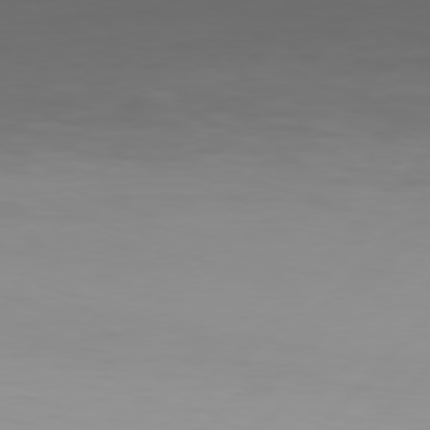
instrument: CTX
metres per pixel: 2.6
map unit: Hpe
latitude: 76.6301
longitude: -139.0080
